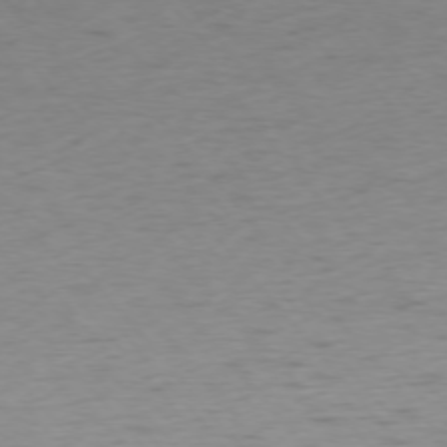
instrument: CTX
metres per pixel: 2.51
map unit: Ap
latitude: -75.5777
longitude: -66.3089
